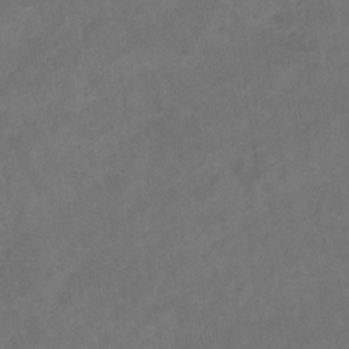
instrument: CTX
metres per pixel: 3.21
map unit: eHb
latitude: -32.7464
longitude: 72.4251
